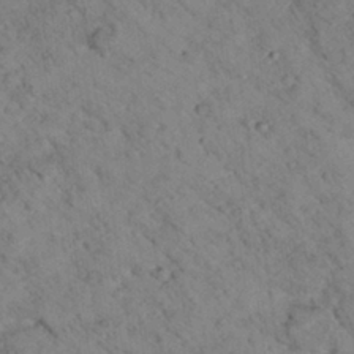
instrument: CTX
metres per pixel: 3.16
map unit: lHvf
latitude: 13.6883
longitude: 178.7841
